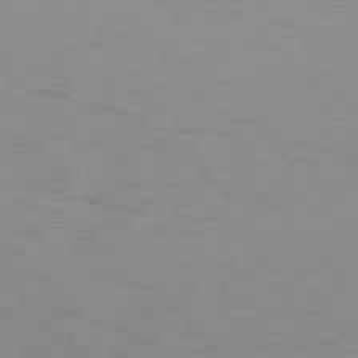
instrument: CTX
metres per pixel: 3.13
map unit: Hpe
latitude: 78.1578
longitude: -148.8947
